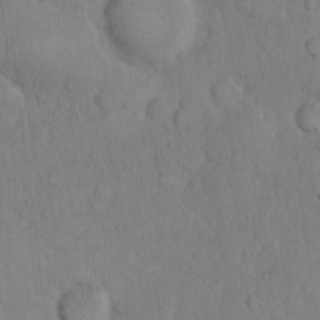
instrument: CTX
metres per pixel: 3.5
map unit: Hto
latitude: 9.4427
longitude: -60.6490
